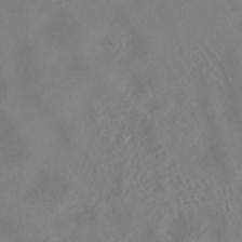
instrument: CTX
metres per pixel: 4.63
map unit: HNhu
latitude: -40.8030
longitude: 99.8233
